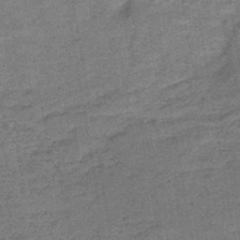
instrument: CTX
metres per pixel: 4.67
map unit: HNb
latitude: -48.3873
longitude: -38.9136
